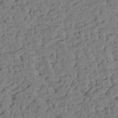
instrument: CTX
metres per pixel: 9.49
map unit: Htu
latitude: -1.8423
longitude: 179.4265
